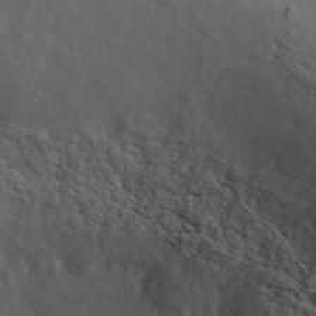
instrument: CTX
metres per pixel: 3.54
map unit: ANa
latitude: 43.9339
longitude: 23.9178
